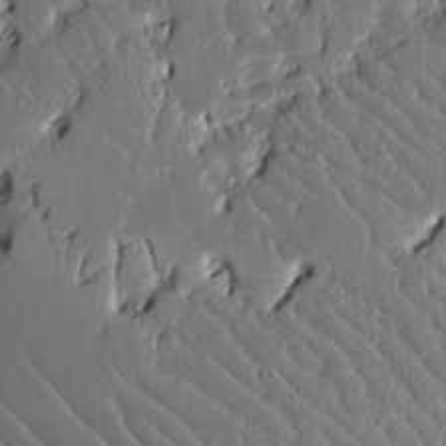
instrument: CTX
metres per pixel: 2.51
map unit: Aa
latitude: 12.7435
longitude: -126.3467
